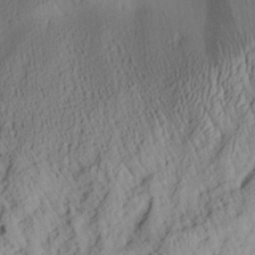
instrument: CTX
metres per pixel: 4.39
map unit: Aa
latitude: 29.3859
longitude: -136.1389
